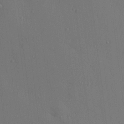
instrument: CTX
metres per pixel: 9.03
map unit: HNhu
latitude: 6.0633
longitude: 15.1998
